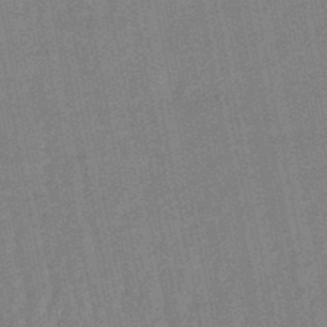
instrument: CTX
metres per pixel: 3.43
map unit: lHb
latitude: -48.1606
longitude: 79.0108
